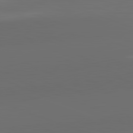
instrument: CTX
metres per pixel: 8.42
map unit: lApd
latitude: 82.1766
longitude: 135.2754
